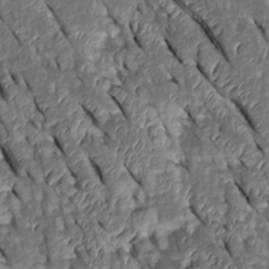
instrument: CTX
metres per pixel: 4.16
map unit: Htu
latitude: 0.6868
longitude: 148.2362
